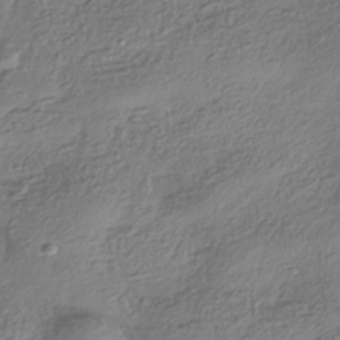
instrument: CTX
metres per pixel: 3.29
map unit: HNhu
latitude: -41.0864
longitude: 107.0676
